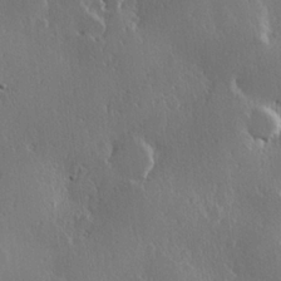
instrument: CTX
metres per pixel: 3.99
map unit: Hve
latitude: 22.9514
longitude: 146.1606
